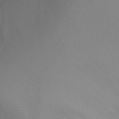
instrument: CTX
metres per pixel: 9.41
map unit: Ht
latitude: -5.6722
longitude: -28.1200
